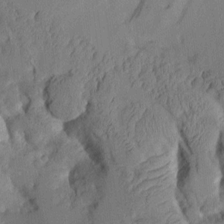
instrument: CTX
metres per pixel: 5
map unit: Aa
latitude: 9.2915
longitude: -127.3482
